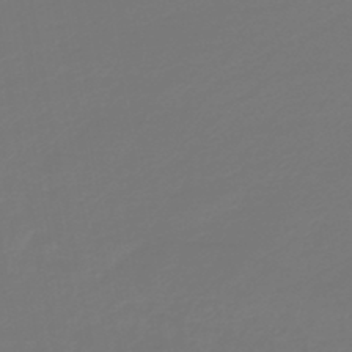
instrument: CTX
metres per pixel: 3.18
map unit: HNb
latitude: -46.9919
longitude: 55.2754
